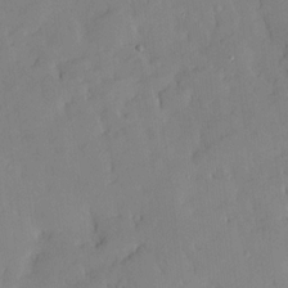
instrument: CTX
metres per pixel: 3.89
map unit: Htu
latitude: -8.2550
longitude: 176.1984
